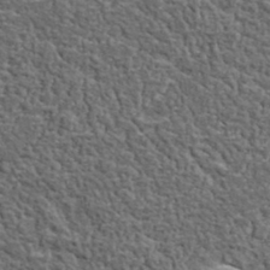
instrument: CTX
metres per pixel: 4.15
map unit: lHvf
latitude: 37.8395
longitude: -90.1767
